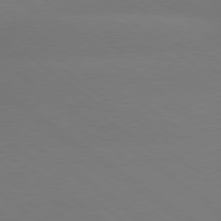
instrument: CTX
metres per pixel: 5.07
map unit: lApd
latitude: 79.2348
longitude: -151.3481
